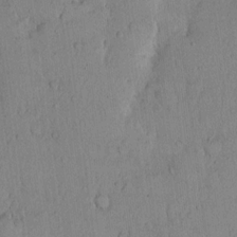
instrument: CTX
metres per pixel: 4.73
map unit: Hto
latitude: 10.8758
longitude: -58.0633
